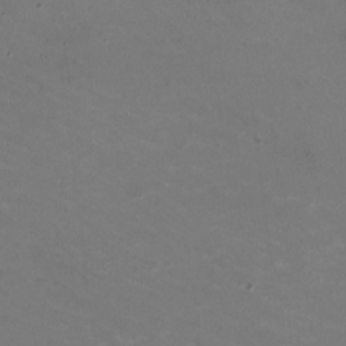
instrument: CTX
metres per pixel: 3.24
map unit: HNhu
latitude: -2.3306
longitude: -2.5357
